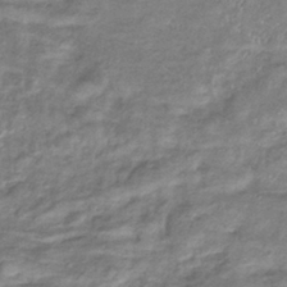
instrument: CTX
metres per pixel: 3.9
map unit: eHb
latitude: -36.6140
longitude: 75.8801
